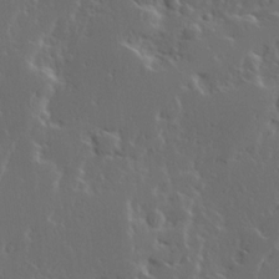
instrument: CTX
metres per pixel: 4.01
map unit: Ave
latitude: 14.8569
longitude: -137.7072
